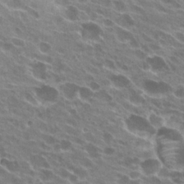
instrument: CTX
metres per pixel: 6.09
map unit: Hto
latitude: 24.0633
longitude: -38.7624
